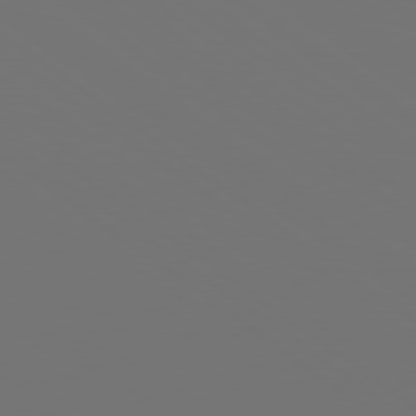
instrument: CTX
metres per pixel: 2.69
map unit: Hpe
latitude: 78.7624
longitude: -175.7639
